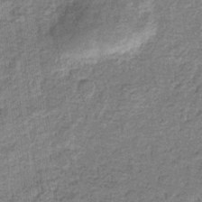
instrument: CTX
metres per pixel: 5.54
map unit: eHb
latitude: -33.9178
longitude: 75.9367
